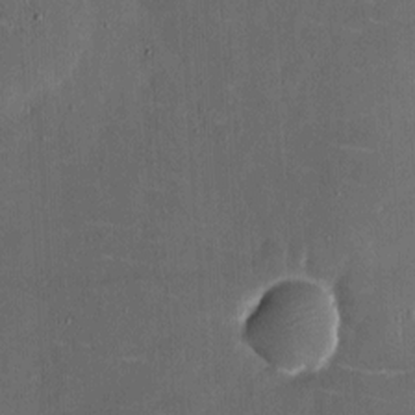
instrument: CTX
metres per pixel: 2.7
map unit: eHh
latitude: 5.8205
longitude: -69.0648
